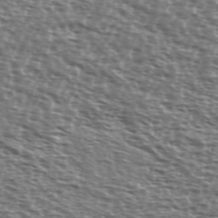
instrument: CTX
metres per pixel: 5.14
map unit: Ave
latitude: 38.6112
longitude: -111.9528
